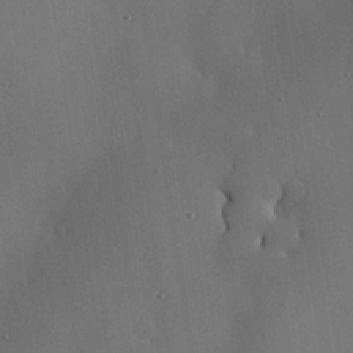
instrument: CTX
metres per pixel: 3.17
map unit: eHh
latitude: 23.6127
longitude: -91.4804
